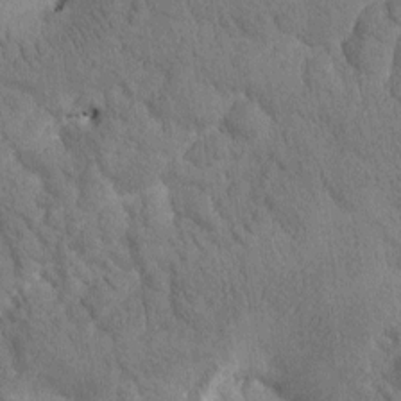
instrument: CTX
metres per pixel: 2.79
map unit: Htu
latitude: -0.5952
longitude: 174.6707
